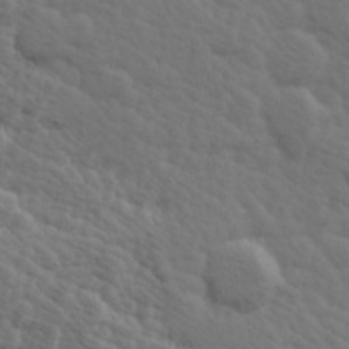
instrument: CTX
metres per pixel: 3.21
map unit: Hve
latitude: 25.5749
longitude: 145.6155
